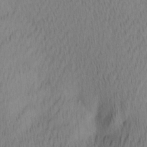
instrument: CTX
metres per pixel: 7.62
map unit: Ave
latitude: 12.2334
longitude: -107.1403
